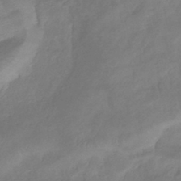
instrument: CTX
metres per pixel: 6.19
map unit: eHb
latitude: -38.3495
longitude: 76.6707
